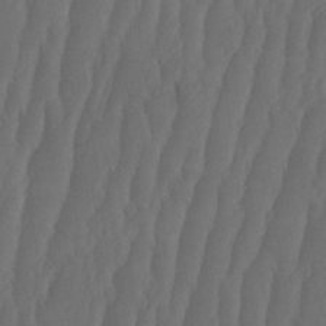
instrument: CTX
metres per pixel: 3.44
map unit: HNhu
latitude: -1.5777
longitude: 13.8611
